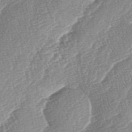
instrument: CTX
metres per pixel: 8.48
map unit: lAa
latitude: -4.2361
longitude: -130.1200
